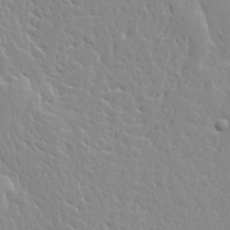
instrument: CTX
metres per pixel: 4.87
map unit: Ave
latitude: 12.6302
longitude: -137.3671
